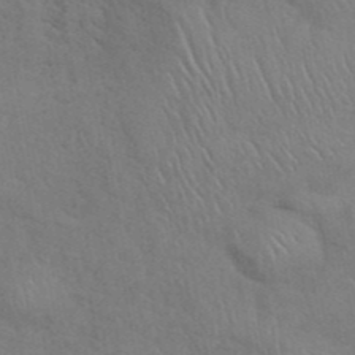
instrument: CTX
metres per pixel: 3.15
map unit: ANa
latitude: 42.4979
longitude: 54.3684
